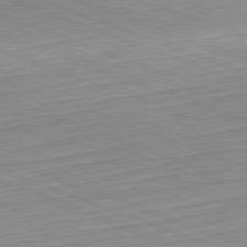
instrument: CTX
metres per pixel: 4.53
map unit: Hpe
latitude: -82.2739
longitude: 13.3321
